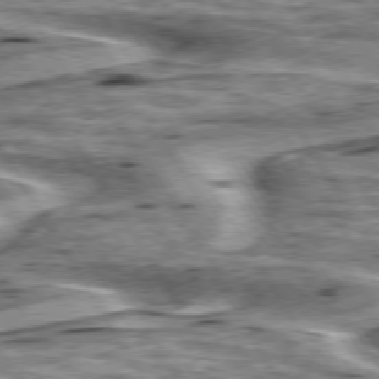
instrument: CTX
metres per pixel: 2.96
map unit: lApd
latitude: 75.7072
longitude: -59.4426
